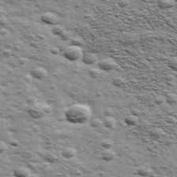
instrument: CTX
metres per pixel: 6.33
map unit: Ave
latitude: 41.8961
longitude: -109.3292
